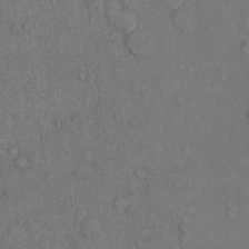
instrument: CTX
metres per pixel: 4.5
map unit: Hto
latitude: 10.4223
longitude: -59.1214
